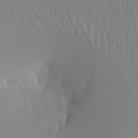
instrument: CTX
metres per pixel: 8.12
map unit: Nhu
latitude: -5.5210
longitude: -94.9514
